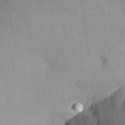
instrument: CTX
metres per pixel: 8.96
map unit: Aa
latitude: 27.5749
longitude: -136.9325
